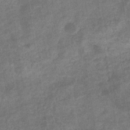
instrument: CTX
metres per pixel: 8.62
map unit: eHb
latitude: -35.3321
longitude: 77.8233
